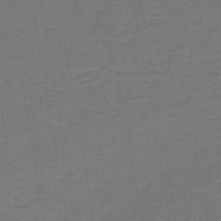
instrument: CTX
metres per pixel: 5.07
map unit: lHb
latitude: -42.5006
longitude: 53.7666
